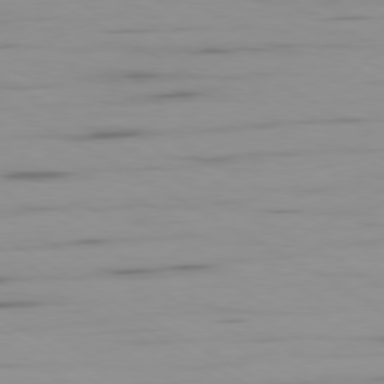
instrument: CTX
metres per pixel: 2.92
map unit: Ap
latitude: -80.1795
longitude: -101.5560
